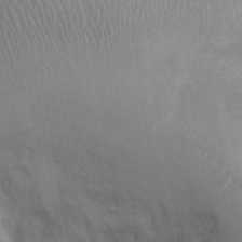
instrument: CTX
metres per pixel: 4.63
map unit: Ht
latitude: 0.2522
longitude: -14.0633
